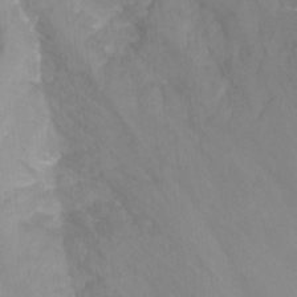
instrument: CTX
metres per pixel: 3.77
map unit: Nhu
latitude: -13.9178
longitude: -55.4048
